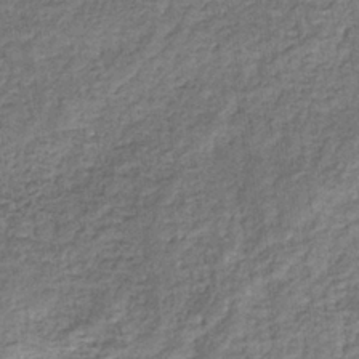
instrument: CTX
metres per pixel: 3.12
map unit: eHb
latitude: -33.7478
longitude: 76.0283
